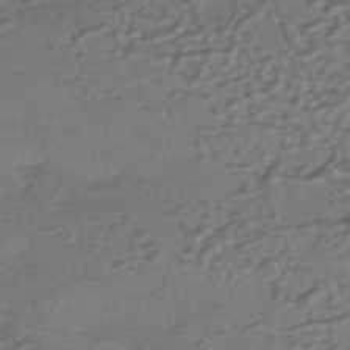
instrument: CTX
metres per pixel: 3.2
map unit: HNhu
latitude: -43.3131
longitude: 95.0675
